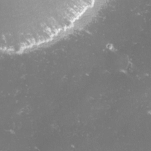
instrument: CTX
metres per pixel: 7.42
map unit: lHvf
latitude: -14.5952
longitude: -100.1011
